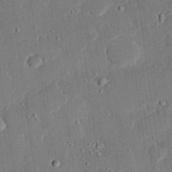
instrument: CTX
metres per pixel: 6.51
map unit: eHh
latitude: 27.3293
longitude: -82.3467
